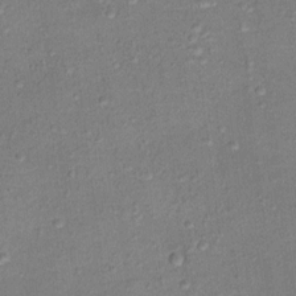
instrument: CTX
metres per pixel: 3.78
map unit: Ht
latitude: 13.0837
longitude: -38.8191
